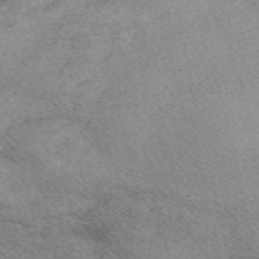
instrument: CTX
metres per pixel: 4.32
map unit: Nve
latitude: -58.7841
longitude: 65.6911
